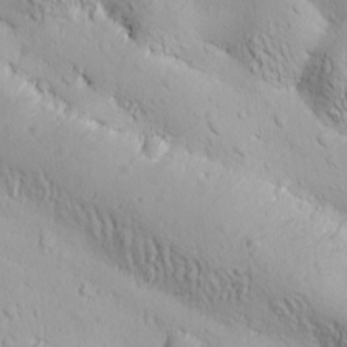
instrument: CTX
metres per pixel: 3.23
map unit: Ave
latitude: -10.5763
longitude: -121.1592
